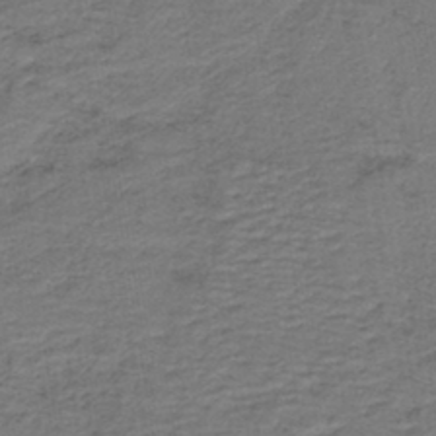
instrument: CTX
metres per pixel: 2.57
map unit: lHb
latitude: -41.9178
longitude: 53.3698
